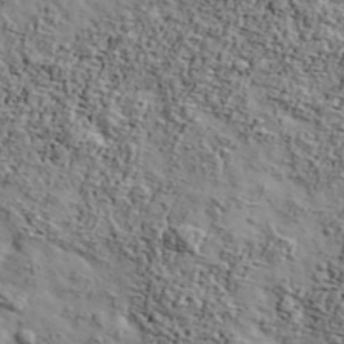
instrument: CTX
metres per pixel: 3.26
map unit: Ave
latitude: 42.9892
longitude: -110.5924
